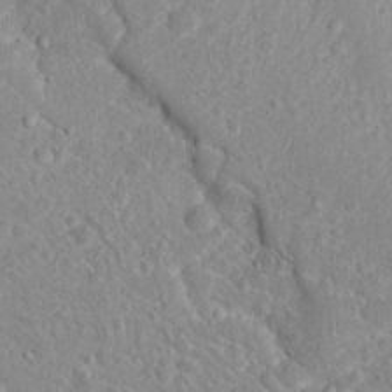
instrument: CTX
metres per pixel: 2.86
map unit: Hto
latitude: 18.5545
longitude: -33.2537
